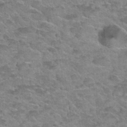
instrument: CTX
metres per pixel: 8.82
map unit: Hto
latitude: 34.7624
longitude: -52.4790
